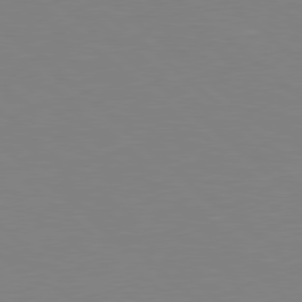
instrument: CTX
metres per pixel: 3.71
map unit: Hpe
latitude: 78.7624
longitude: -165.0269
